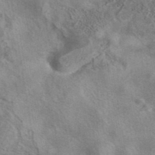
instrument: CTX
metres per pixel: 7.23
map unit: eAb
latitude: 41.1403
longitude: 103.5588
